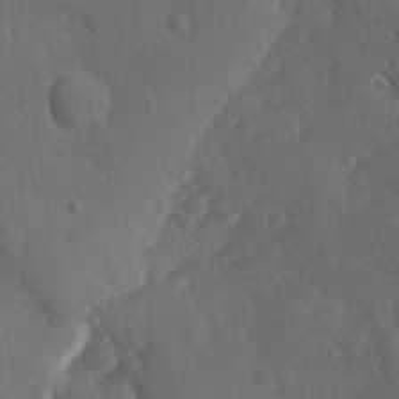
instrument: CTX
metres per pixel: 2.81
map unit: Ave
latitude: -9.8800
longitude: -119.2915
